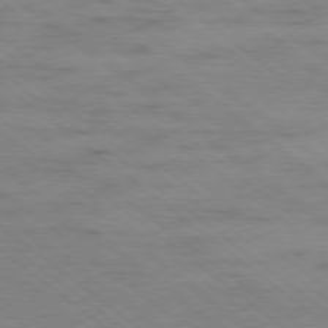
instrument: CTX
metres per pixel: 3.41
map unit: Ap
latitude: -79.2376
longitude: -100.6302
